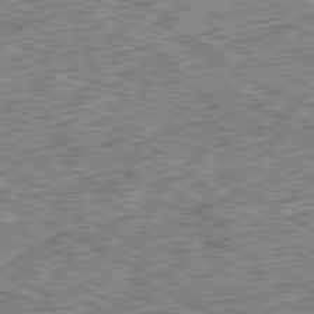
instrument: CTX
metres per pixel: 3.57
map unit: Ap
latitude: -80.4440
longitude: -73.0270
